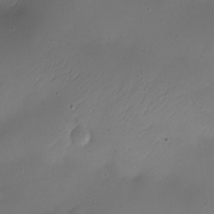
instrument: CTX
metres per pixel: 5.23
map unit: Nhe
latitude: -19.5399
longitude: 145.1431
